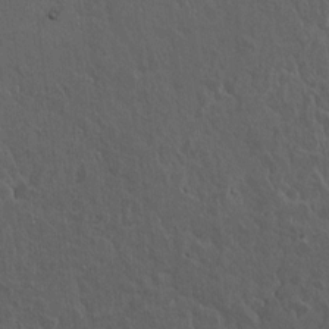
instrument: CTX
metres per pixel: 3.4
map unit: lAvf
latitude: 8.3845
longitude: 168.9541
